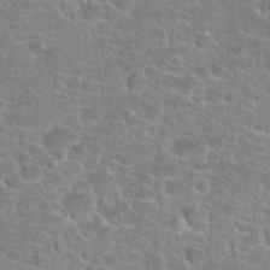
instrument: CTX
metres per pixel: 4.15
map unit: Hto
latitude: 25.4615
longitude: -48.8191
